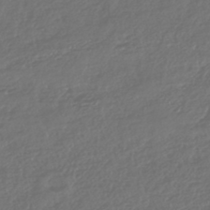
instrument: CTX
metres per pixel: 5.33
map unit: HNhu
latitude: -45.4077
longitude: 106.9731
